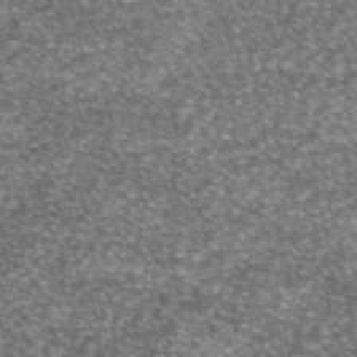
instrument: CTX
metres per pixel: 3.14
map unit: eAb
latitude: 45.3104
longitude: 104.1983
